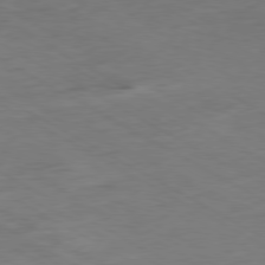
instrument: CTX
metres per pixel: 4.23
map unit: Ap
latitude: -80.1417
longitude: -77.4237
